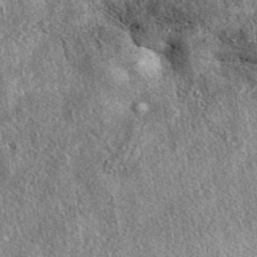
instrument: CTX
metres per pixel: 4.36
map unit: eAb
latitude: 39.6694
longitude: 108.0661
